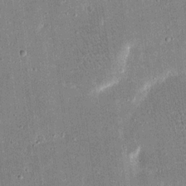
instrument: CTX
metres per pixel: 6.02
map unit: eHh
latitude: 17.7261
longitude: -70.6868
